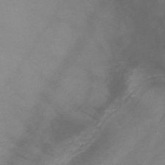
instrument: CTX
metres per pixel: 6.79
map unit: HNb
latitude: -47.1242
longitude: -46.3090
